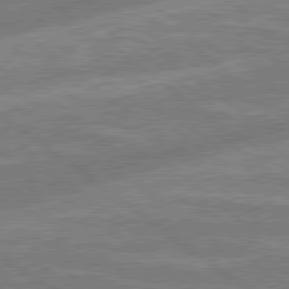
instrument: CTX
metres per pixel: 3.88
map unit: lApd
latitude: 79.1214
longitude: 173.9745
